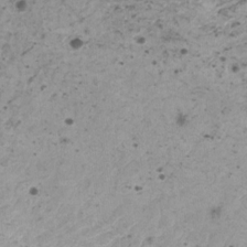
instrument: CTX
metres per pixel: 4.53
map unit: HNhu
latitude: -0.3118
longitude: 3.2942
